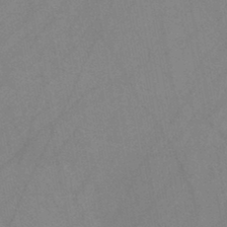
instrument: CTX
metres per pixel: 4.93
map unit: HNb
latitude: -44.6141
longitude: -40.5545
